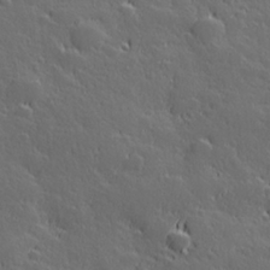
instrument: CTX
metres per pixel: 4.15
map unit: Hve
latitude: 27.2348
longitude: 144.6708
